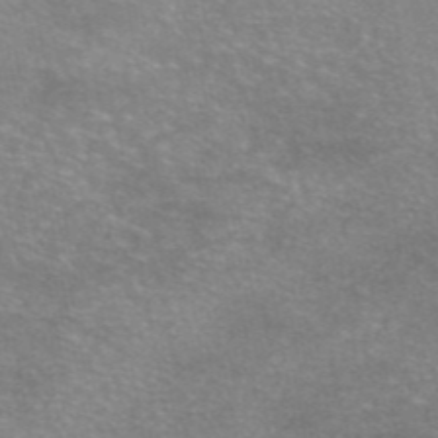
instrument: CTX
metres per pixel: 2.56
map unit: eAb
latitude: 46.2523
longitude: 102.4251
